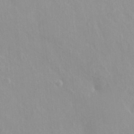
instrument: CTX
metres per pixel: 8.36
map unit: HNhu
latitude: 6.7057
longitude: -1.6694
